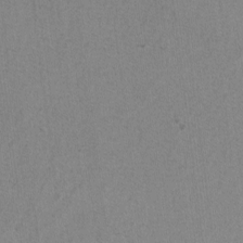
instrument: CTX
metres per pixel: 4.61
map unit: lAvf
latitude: -6.7841
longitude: -114.3089
